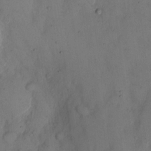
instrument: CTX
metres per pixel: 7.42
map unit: eHh
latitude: 12.9136
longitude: -62.0255
